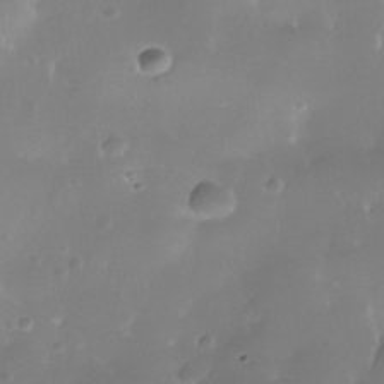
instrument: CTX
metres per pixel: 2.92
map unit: Nhe
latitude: -36.2361
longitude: -131.0459
